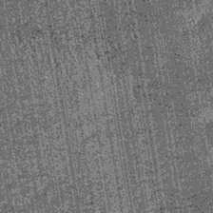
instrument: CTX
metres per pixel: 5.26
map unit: lHb
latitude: -39.9745
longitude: 67.6344
